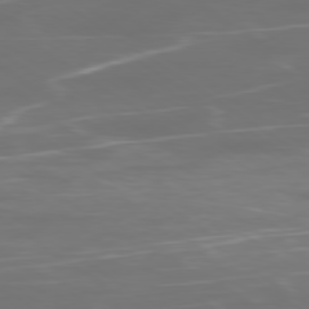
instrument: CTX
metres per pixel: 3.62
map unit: Ap
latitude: -79.3698
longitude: -93.0647
